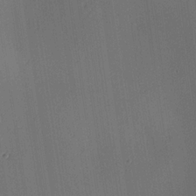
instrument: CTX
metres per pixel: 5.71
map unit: lAa
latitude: 5.1592
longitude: -112.3656
